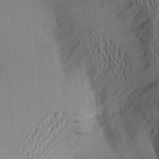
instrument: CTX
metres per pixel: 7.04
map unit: Aa
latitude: 20.0822
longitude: -143.9339
